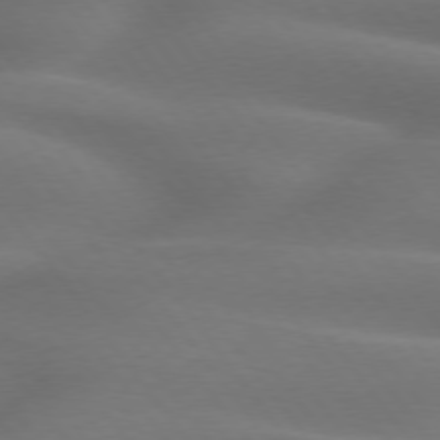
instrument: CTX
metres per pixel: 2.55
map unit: lApd
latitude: 75.3104
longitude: -59.8961
